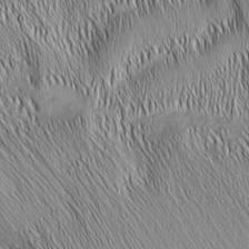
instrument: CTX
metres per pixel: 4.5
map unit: Nhu
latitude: -5.3887
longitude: -151.9717
